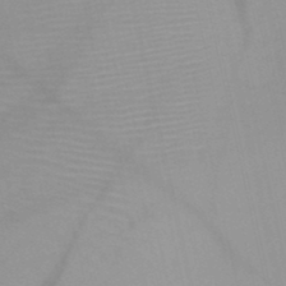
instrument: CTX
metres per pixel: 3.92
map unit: HNb
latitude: -46.2361
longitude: -41.5560
